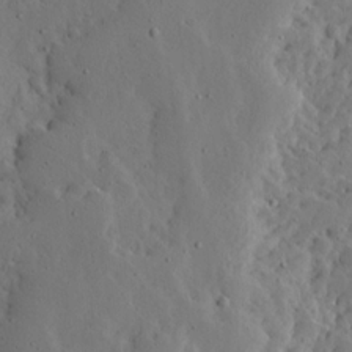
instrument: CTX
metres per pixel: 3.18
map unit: Ave
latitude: 13.4049
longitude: -136.3656
